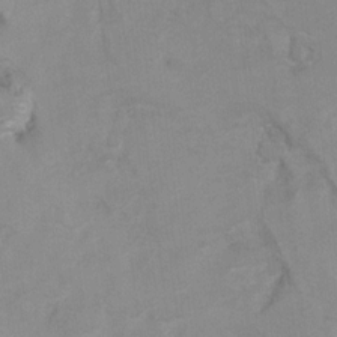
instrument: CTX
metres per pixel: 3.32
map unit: Hto
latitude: 7.7827
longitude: -35.1970
